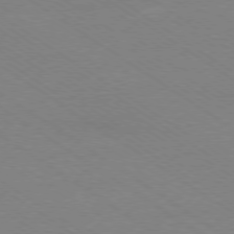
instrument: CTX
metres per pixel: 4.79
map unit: Ap
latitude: -78.7841
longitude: -85.0836
